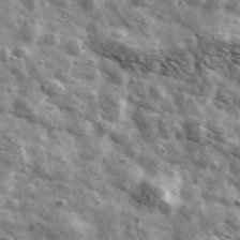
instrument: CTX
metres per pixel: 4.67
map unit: Ave
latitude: 41.8016
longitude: -107.2159
